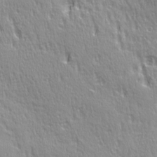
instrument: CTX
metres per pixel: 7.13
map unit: Ave
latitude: 21.7261
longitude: -135.6127
